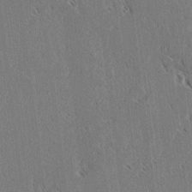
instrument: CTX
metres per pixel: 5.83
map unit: lAvf
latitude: 3.5749
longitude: -106.3656
